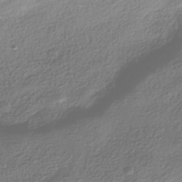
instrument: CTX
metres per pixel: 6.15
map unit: HNhu
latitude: -39.8611
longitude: 101.5588
